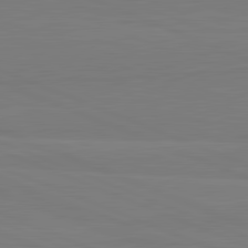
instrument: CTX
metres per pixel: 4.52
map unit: lApd
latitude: 82.1199
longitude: 165.7289
